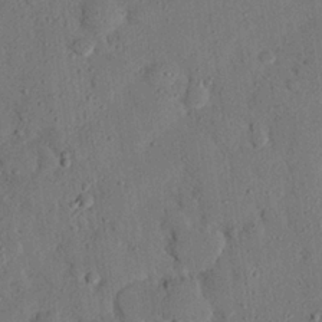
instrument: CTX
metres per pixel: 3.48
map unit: eHh
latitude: 26.0255
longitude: -79.3671
